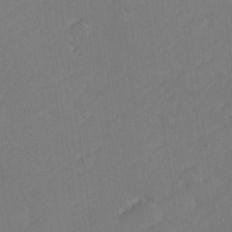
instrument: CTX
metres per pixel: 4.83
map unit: lHvf
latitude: 26.2901
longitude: 140.7463
